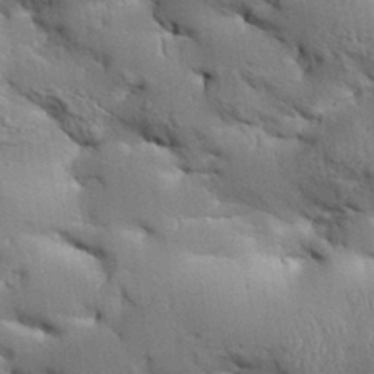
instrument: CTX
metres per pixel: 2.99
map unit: Aa
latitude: 33.4993
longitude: -143.6316
